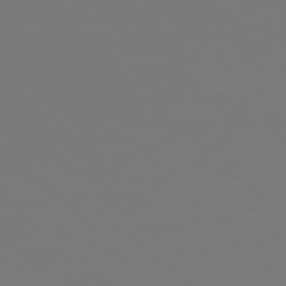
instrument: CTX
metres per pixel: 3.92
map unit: Hpe
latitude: 77.8394
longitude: -163.4427
